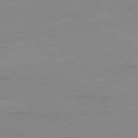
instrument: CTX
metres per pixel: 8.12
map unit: Ap
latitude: -81.1431
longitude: -94.3279
